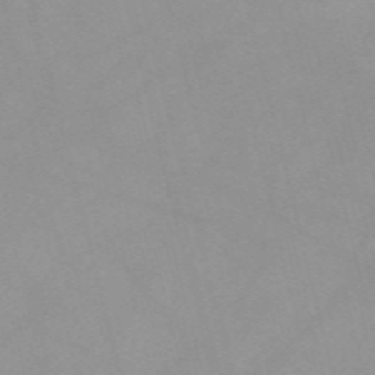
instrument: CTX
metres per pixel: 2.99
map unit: Nve
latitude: -57.2376
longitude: 59.3509
